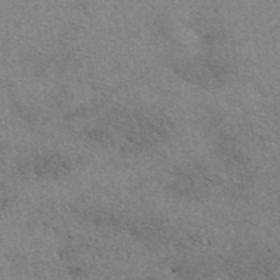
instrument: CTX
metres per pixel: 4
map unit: eAb
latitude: 41.5938
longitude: 109.9367
